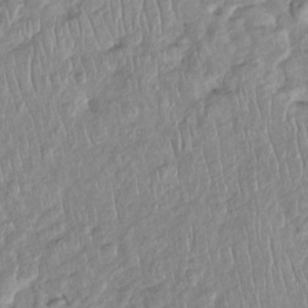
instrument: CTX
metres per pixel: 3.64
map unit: Htu
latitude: -5.3320
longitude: 154.5385
